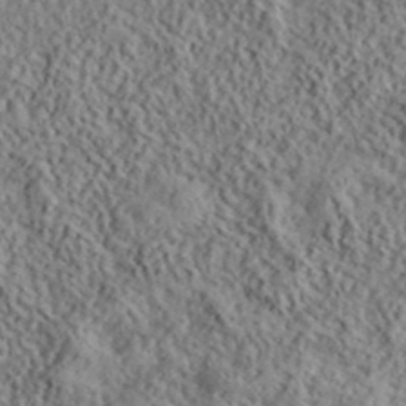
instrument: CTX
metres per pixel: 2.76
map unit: lHvf
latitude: 40.3089
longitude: -88.8569
